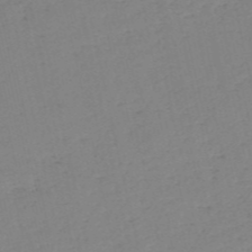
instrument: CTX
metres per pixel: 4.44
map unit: HNb
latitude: -53.5777
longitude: -39.2726
